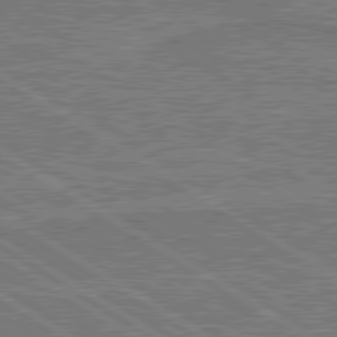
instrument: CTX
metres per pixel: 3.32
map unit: lApd
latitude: 79.8773
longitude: 169.4265
